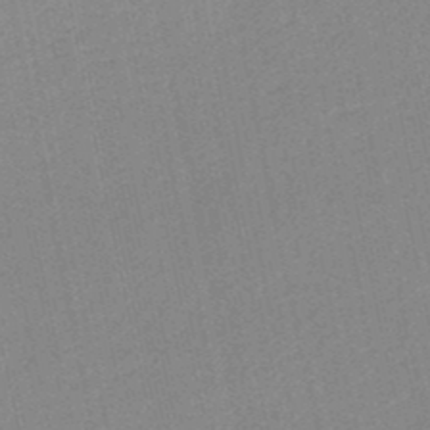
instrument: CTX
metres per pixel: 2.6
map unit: HNb
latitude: -48.1228
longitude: 59.1809
